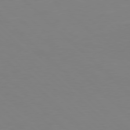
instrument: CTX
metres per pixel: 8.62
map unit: Hpe
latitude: 78.1389
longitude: -164.3845
